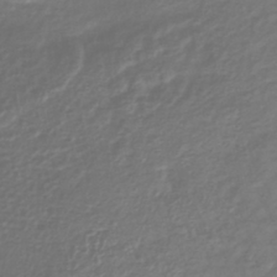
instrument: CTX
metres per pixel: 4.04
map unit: lHb
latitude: -38.0472
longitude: 69.8044
